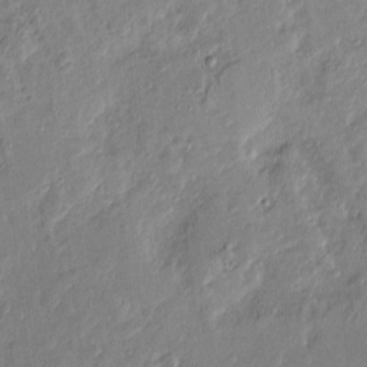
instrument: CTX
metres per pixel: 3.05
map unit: Htu
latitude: -6.8597
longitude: 175.0108
